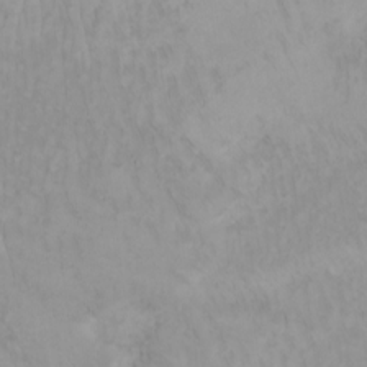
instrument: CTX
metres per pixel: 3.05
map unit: Htu
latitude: -7.7099
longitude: -67.5560
